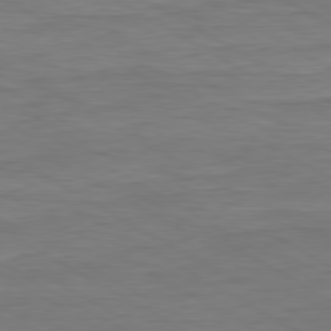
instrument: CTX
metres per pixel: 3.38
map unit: Ap
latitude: -81.3132
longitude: -78.7058
